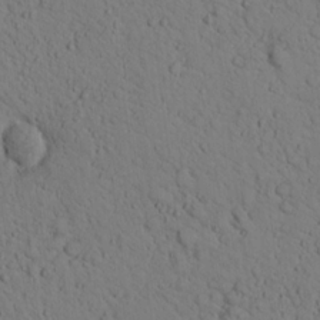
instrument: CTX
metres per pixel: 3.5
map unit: lHvf
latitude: 13.8772
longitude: 177.8989
